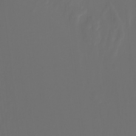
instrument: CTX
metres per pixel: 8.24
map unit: Nhu
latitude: -15.7856
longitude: -50.4790
